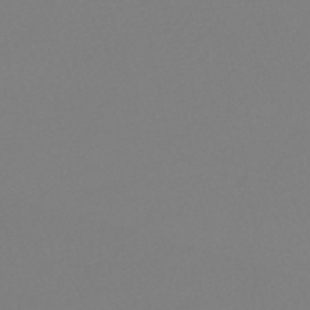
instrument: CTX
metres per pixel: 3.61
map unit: HNhu
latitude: -48.5385
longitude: 100.9352
